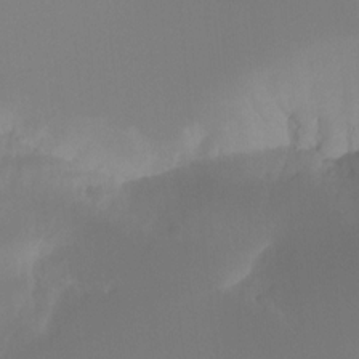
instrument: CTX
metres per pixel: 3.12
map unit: Ht
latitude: -15.8801
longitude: -48.3467
